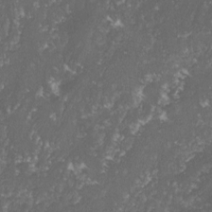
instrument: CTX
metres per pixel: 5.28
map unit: lHvf
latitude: -15.4266
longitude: -99.4048
